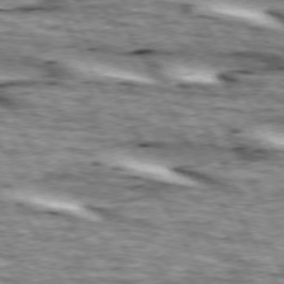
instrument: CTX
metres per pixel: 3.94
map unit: lApd
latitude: 73.5938
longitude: -55.5182
